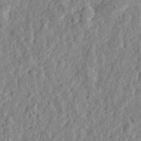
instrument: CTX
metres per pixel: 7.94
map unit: eHh
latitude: 28.1578
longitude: -76.6301
